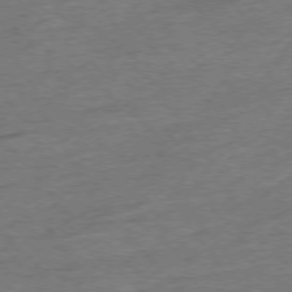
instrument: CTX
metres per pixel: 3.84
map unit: Hpe
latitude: -76.7274
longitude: -12.1578
